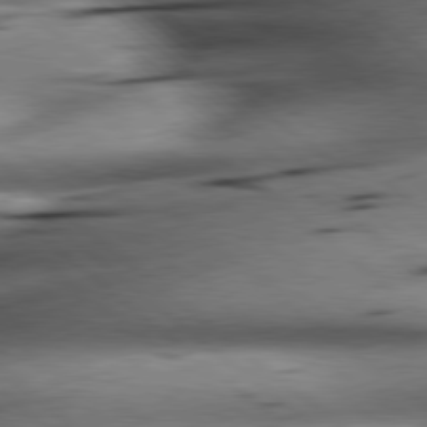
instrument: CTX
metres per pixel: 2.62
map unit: lApd
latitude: 79.2348
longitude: -140.5167
